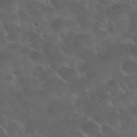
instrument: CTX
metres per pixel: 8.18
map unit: Nhu
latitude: 30.8758
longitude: -55.1970
